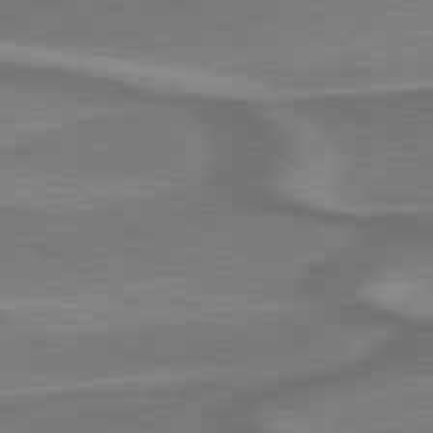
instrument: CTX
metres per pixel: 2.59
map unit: lApd
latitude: 79.7261
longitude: 171.0864
